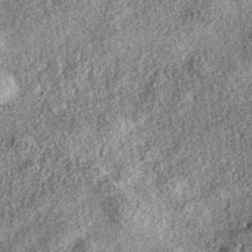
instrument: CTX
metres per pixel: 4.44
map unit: eAb
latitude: 37.7449
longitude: 109.3321
